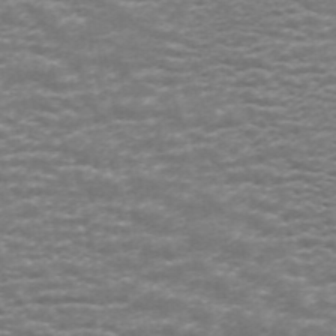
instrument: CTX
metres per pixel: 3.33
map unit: ANa
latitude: 44.6112
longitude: 29.1620
